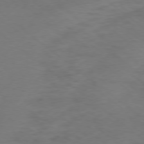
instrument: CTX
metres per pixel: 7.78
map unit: Ap
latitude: -79.2376
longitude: -56.8002
